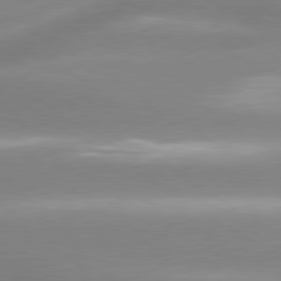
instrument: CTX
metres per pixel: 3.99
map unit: lApd
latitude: 80.0255
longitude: -136.9703
